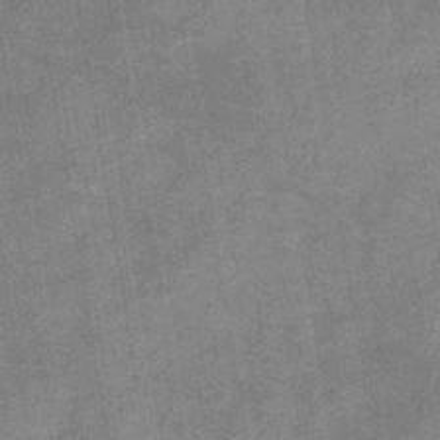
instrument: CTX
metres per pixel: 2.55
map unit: lHb
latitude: -40.1795
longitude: 74.5952
